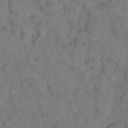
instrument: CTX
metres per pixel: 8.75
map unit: eHh
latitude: 16.1200
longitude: -62.1767
